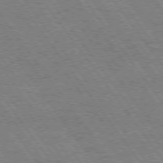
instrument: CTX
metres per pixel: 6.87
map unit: Hpe
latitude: 74.5735
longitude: -139.3293
